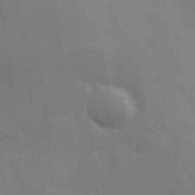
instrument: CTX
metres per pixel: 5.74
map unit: Hve
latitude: 18.5923
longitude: 150.9920
